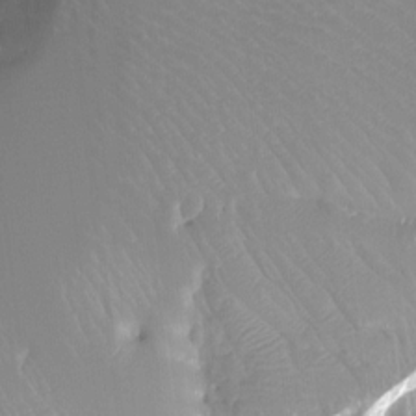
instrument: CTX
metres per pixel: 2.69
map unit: Ht
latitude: -13.5966
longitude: -44.1955
